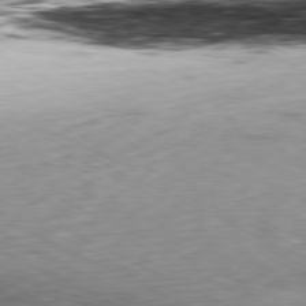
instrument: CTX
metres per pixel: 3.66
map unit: Ap
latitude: -81.0298
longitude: -69.4993
